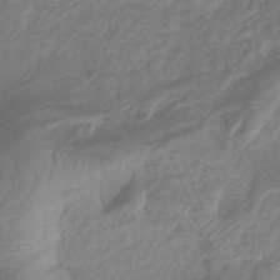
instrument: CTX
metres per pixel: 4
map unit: lHb
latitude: -40.8786
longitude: 78.6707
